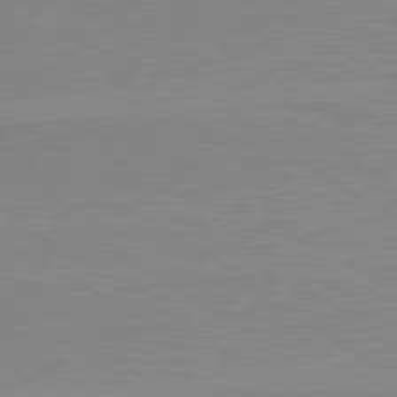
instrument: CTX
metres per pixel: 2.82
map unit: lApd
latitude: 80.0444
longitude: 169.2376
